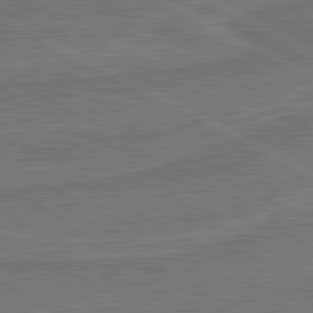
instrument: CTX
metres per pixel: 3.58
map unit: lApd
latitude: 81.2159
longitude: 168.6896
